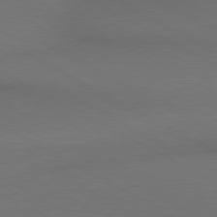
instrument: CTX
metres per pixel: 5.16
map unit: lApd
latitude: 80.4223
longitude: 140.1795
